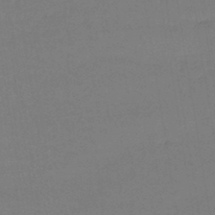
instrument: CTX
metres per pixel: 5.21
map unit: lHb
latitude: -42.5384
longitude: 59.9556
